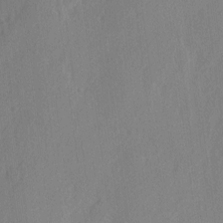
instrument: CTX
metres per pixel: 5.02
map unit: eHh
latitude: 3.1025
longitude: -77.7638
